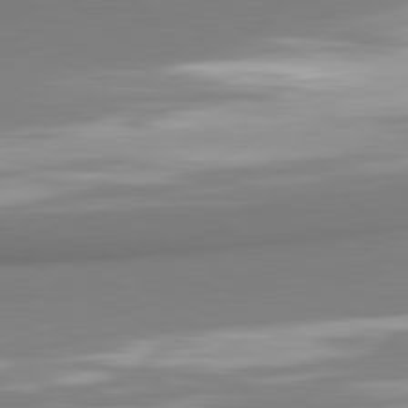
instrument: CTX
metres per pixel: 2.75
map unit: lApd
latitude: 81.6127
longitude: 176.6707
